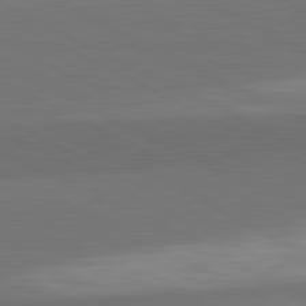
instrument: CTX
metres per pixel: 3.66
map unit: lApd
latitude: 82.1577
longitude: 159.2375
